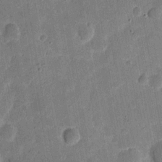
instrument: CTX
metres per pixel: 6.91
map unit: eHh
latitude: 7.4048
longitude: -66.1577
